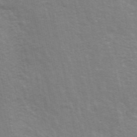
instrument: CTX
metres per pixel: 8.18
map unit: ANa
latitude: 48.3467
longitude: -76.8380
